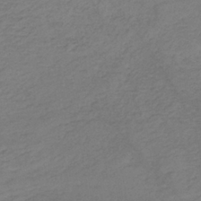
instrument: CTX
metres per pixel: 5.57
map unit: lHb
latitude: -35.0864
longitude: 66.6707
